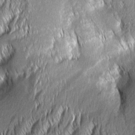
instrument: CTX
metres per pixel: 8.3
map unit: Aa
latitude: 7.6127
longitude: -131.1970
